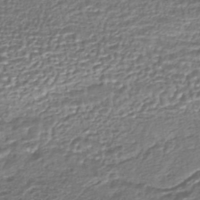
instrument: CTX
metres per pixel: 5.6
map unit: HNhu
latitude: -46.5762
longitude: 103.8800
